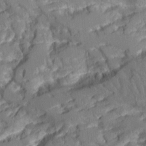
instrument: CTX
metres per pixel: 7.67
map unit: Aa
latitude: 12.1200
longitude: -125.8205
